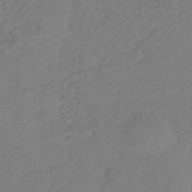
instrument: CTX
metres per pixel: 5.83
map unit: lHb
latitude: -37.7099
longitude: 69.0108
